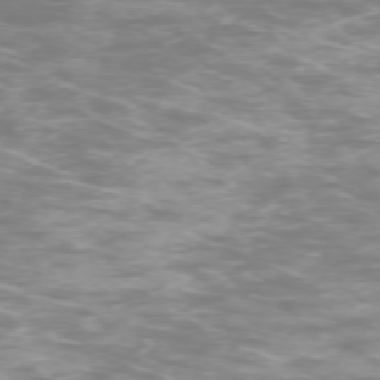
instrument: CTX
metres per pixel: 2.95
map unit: Ap
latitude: -74.9353
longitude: -76.5734
